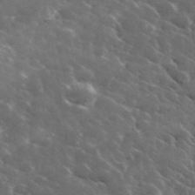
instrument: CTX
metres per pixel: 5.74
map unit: lHvf
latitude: 37.1970
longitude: -90.1011
